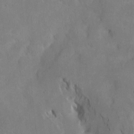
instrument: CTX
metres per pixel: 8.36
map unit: Htu
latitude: -6.3495
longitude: 144.9542
